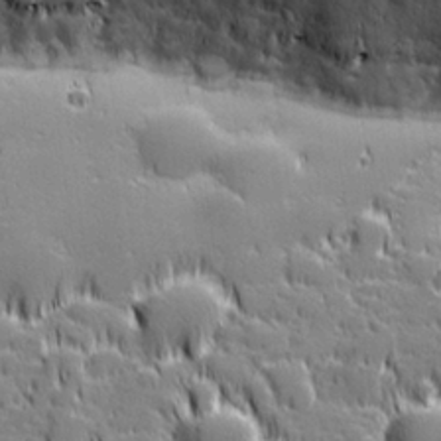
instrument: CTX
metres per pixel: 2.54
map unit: lHvf
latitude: 27.3104
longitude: 142.9541
